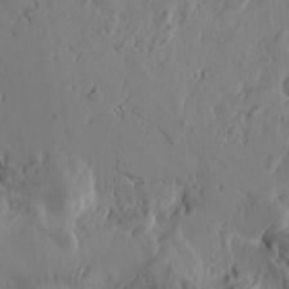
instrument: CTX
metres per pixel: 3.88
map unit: Htu
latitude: -2.0472
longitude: -178.4601
